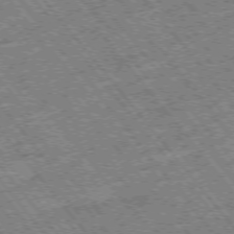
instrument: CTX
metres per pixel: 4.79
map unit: Hpe
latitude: -75.3888
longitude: -20.1578
